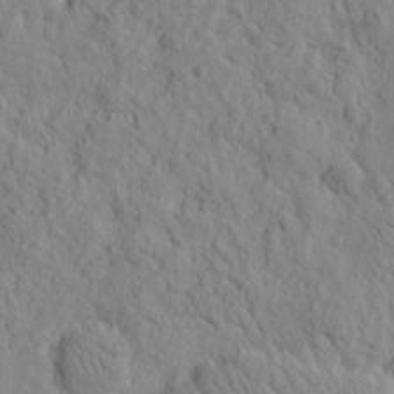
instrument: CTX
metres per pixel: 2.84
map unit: Htu
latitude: -2.7463
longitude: 178.8219
